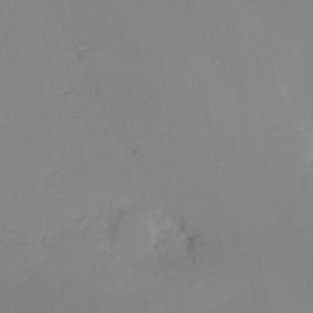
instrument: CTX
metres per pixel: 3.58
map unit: eHh
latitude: -5.6533
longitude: -86.2144
